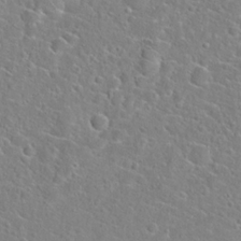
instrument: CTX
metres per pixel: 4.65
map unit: Hto
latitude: 22.8191
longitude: -45.0269
